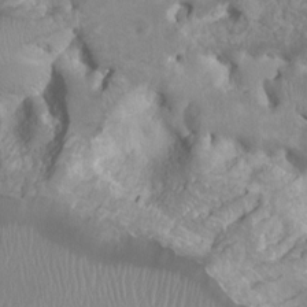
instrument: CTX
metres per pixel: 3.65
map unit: HNhu
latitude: 3.4615
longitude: -3.6316
